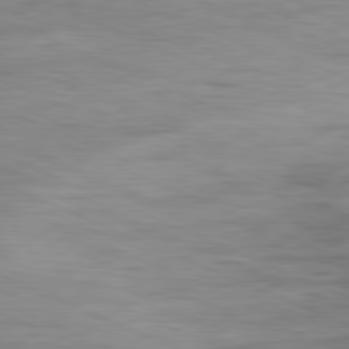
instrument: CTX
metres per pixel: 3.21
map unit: Ap
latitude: -81.8423
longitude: -74.9892
